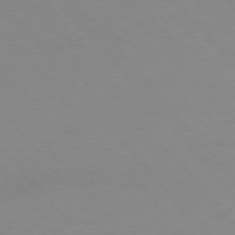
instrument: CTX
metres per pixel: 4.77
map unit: Hpe
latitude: -76.0472
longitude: -19.2915
